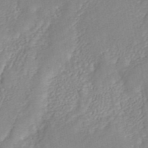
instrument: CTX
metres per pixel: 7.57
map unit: ANa
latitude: 44.9513
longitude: 24.1795
